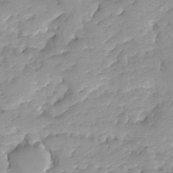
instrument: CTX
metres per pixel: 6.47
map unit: Ave
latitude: -8.2361
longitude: -117.0459
